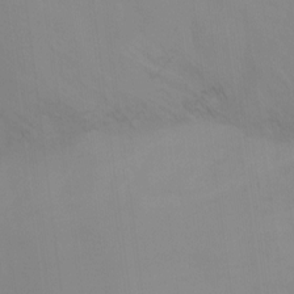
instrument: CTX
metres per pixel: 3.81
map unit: Ht
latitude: -10.6330
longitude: -27.8395
